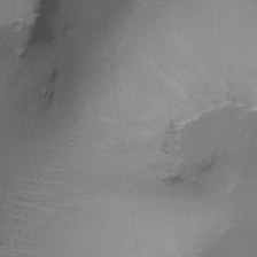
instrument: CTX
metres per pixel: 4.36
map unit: Ht
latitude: -18.1606
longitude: -44.6490
